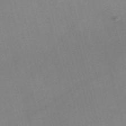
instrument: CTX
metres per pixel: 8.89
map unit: Nve
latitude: -57.6533
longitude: 64.2551
